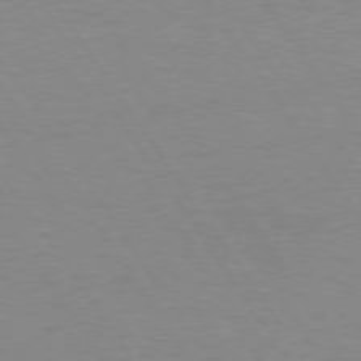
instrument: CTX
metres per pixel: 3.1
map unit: Hpe
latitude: 74.4601
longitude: -136.2334
